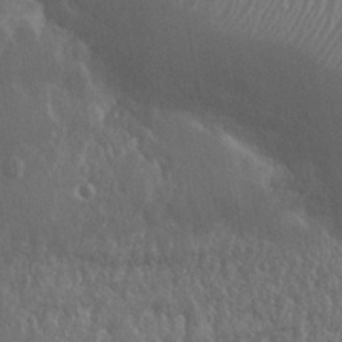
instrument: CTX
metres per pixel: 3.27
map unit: Nhu
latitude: 25.5749
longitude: -59.4049
